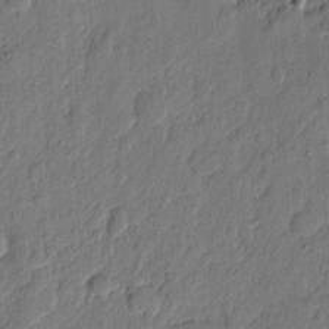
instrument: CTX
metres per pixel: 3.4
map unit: eHh
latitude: 7.3671
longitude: -73.4238
